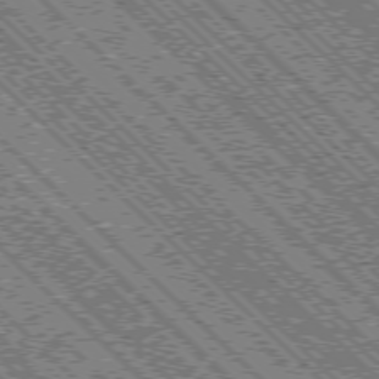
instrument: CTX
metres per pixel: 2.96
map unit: Ap
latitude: -76.2362
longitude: -96.8947
